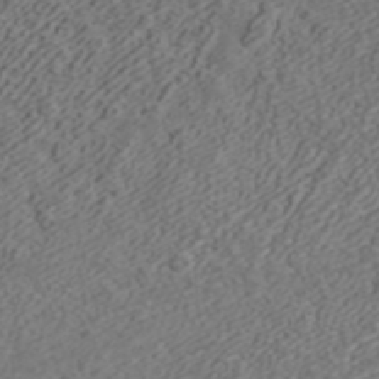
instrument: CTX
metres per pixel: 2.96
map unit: ANa
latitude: 42.6868
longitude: 28.8030
